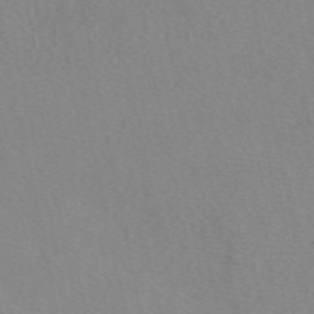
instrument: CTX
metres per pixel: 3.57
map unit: eAb
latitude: 49.7261
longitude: 107.4266
